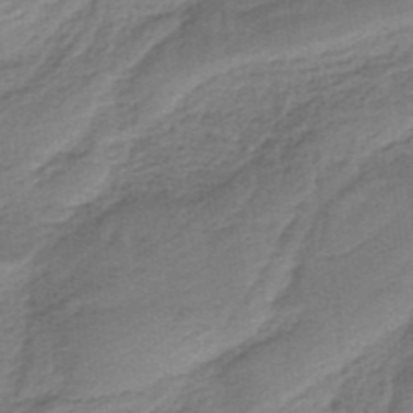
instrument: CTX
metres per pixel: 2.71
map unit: HNb
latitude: -35.0108
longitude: 59.7099
